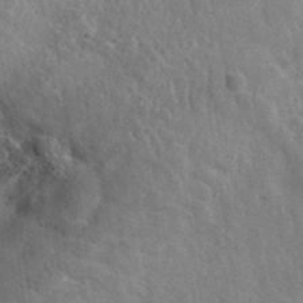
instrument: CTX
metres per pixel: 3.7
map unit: lHvf
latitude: 36.2145
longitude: -89.9528
